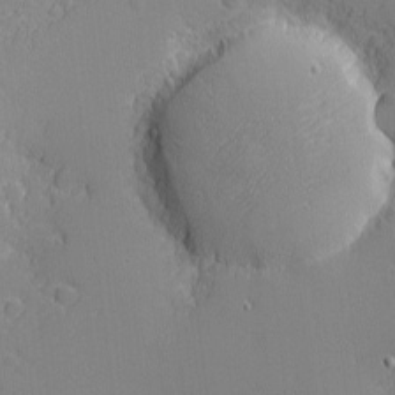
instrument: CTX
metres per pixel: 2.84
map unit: eHh
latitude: -3.4454
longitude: -80.5735
